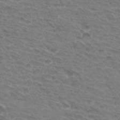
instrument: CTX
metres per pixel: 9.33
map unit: Hto
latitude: 33.6505
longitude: -45.4615
